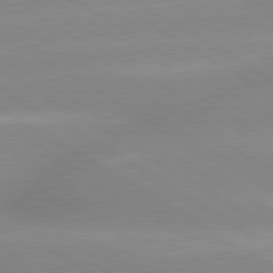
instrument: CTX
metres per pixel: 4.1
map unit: lApd
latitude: 80.1011
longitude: -146.2901
